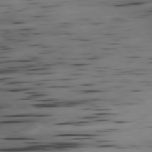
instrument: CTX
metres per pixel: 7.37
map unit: Ap
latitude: -78.9352
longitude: -59.8205
